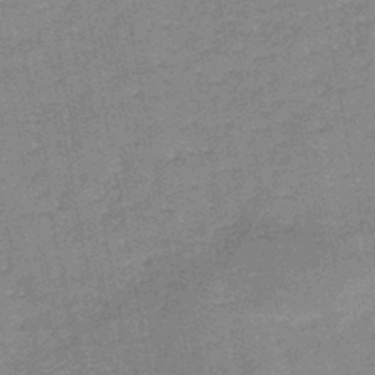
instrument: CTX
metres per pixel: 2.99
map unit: HNb
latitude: -45.7478
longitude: -36.6302
